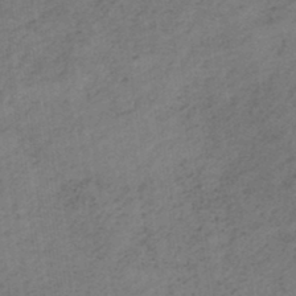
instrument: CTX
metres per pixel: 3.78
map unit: eHh
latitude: -43.2564
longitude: -32.9136
